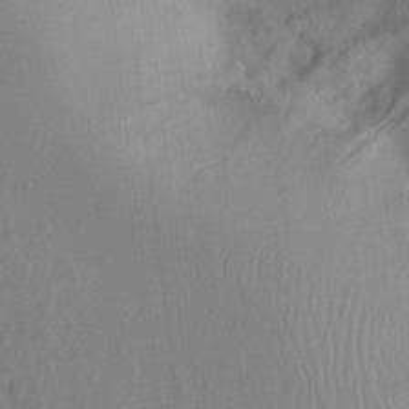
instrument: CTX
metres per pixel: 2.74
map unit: Ht
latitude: -7.6344
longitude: -38.4223
